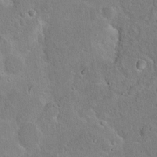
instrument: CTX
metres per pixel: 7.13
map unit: Hto
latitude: 16.3845
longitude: -37.7261
